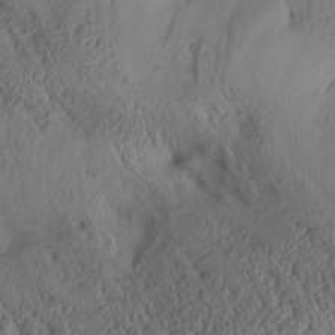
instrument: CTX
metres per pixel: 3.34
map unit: Aa
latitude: 29.1592
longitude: -134.1389
